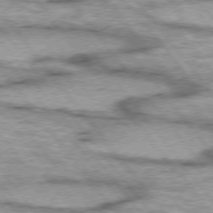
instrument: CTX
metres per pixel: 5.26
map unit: lApd
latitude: 75.1025
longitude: -48.9703
